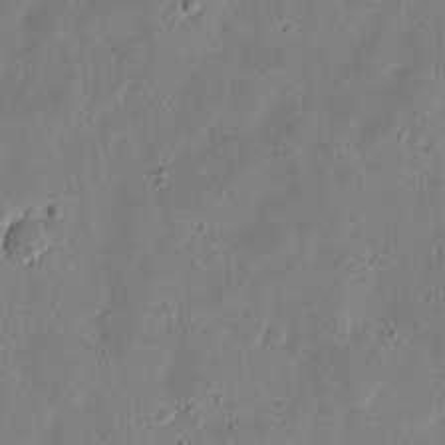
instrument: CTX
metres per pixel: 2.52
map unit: eHh
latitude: 6.9892
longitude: -71.6883
